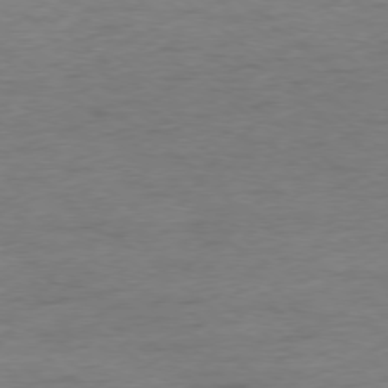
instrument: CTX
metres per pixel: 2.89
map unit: Hpe
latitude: -78.4629
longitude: -19.7260
